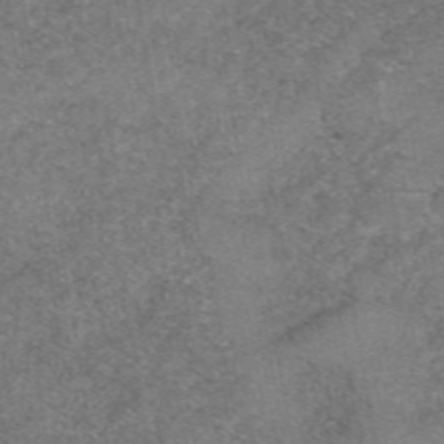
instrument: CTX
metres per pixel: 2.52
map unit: eAb
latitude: 49.5938
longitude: 105.7099
